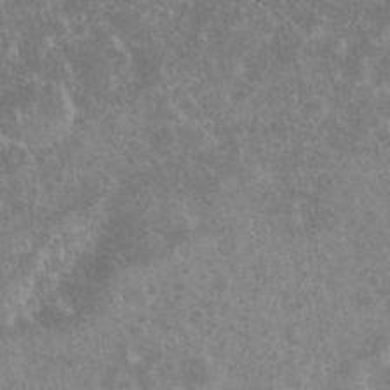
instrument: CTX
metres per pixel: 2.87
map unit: eHh
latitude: 35.8016
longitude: -62.2523
